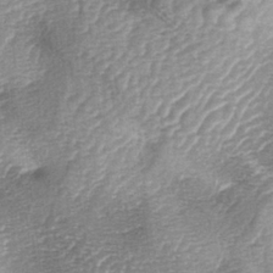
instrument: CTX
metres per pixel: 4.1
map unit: lAa
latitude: -4.2361
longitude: -128.3089
